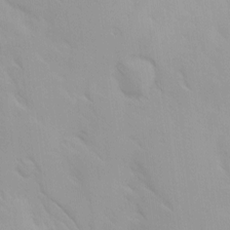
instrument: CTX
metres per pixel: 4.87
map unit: Ave
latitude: 9.4804
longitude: -103.2537
